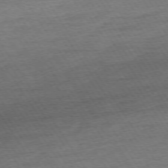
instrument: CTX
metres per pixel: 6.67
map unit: Ap
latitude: -73.8044
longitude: -84.4412
